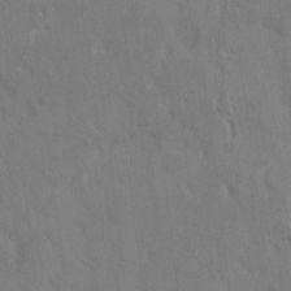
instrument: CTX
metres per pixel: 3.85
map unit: HNhu
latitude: 7.2915
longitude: -3.1592
